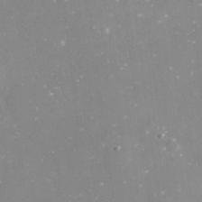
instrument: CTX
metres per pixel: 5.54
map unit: Nve
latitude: -17.7100
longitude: -59.0647
